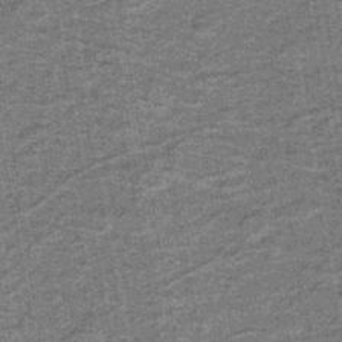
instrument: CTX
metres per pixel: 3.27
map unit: lHb
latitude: -43.8422
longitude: 56.2928
